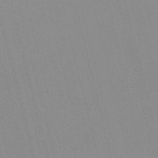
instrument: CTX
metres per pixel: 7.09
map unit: Nve
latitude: -57.3698
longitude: 61.4832
